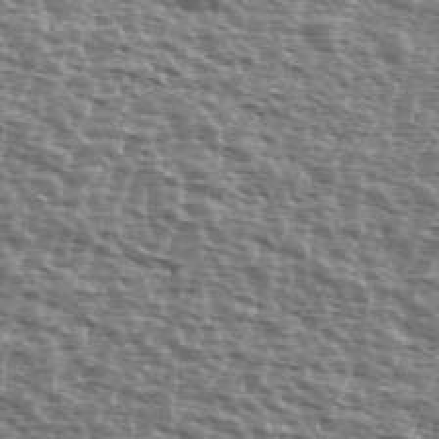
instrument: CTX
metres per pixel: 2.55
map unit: Ave
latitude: 38.6868
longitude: -111.9528
